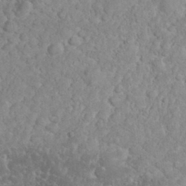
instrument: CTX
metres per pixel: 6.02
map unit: eHh
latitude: 32.8002
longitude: -64.1956
